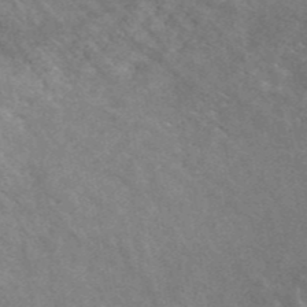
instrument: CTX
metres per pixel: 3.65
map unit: ANa
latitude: 45.2915
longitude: 27.8800
